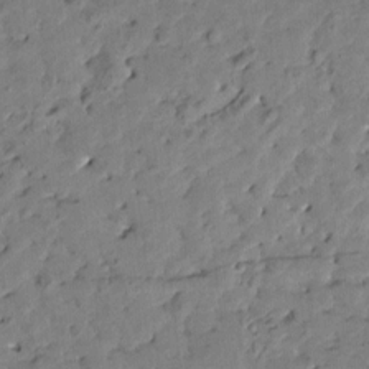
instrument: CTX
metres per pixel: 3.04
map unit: Htu
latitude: -0.5385
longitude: -179.2159
